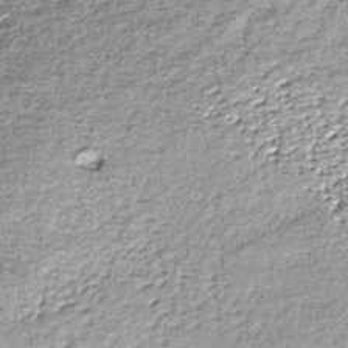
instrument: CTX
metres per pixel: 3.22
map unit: lHb
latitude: -36.7463
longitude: 65.2187
